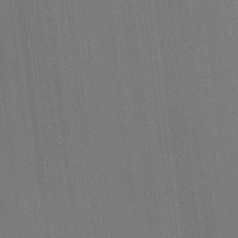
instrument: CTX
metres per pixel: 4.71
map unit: HNhu
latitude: 9.1025
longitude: 15.8045
